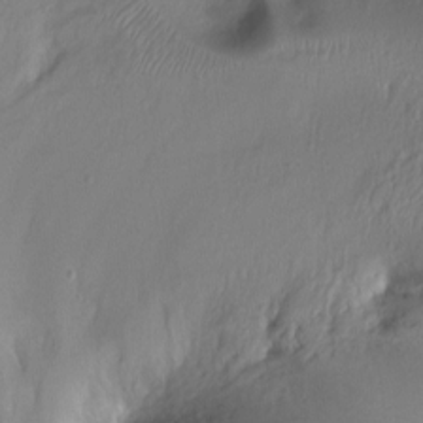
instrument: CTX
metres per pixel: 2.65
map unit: Nhu
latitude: -7.0297
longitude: -44.9513
